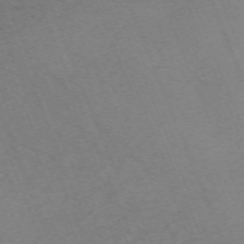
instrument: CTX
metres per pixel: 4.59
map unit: Nhu
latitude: -68.4062
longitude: 38.0283
